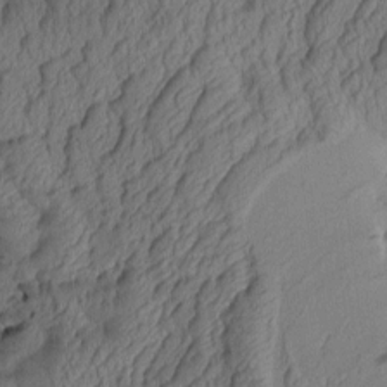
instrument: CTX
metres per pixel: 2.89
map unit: Aa
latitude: 7.8016
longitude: -128.6301
